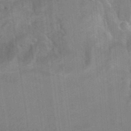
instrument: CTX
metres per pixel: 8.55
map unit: Hto
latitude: 9.6127
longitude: -35.7260
